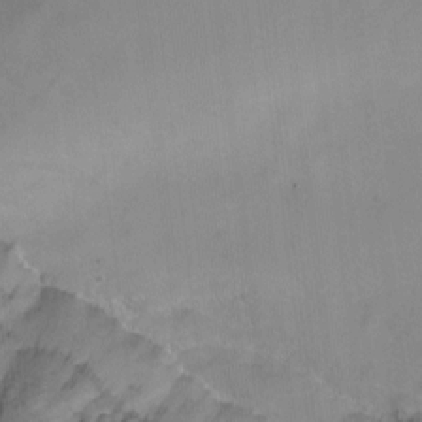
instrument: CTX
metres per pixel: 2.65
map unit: Nhu
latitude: -7.0864
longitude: -50.5734
